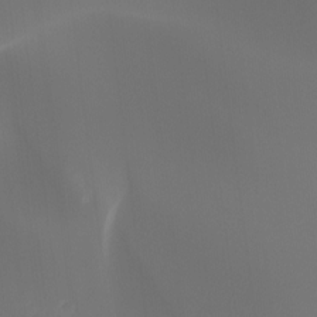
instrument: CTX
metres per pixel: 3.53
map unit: Hto
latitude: -7.7477
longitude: -47.1592
